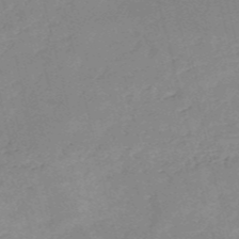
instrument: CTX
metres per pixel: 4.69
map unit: HNb
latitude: -53.2942
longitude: -36.9892
